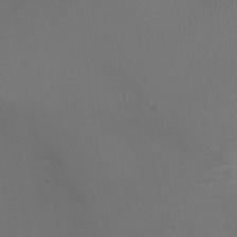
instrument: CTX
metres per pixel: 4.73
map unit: Ht
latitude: -2.0472
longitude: -18.3089
